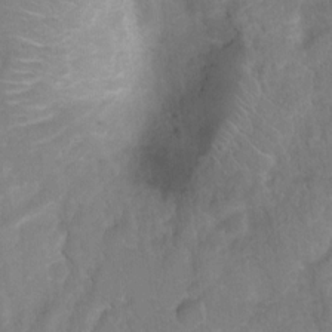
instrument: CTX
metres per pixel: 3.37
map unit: Ht
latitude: 6.0822
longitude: -30.5168
